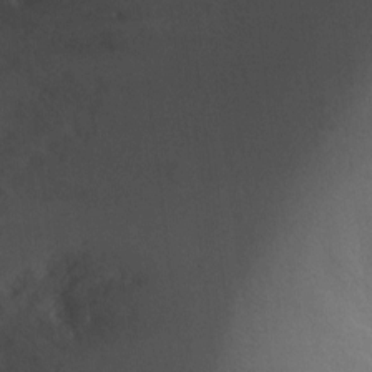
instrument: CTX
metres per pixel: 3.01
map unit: Ht
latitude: 2.3845
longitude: -27.3104
